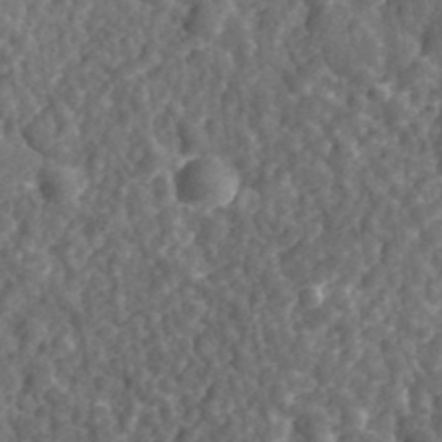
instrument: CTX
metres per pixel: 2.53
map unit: eHh
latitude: 35.1025
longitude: -79.4049
